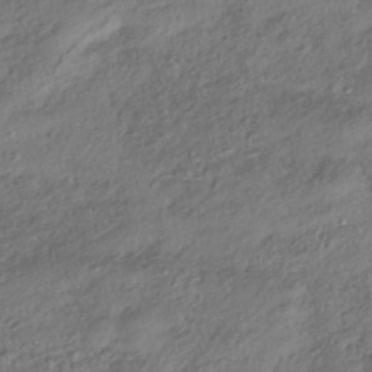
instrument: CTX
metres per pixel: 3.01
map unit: HNhu
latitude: -41.5021
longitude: 107.6344
